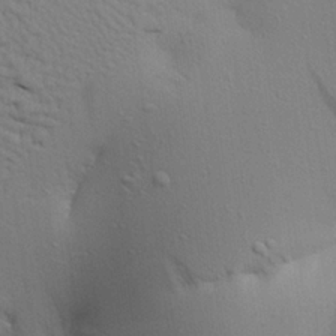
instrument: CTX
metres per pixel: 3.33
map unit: Aa
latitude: 21.0081
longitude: -148.3656
